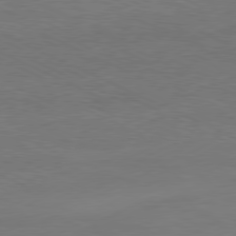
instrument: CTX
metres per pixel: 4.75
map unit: Ap
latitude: -81.0676
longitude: -84.8191
